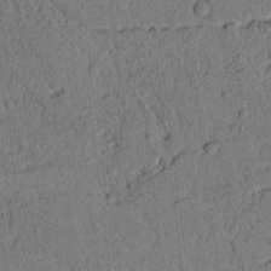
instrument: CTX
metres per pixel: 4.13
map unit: lAvf
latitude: 4.4601
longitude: 158.5384
